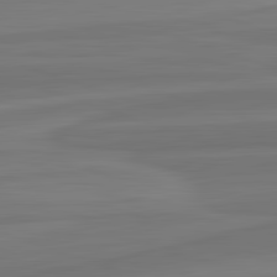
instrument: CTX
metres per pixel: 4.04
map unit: lApd
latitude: 82.7813
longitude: 168.8408
